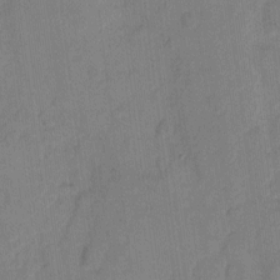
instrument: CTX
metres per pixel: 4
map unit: eHh
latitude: 10.1389
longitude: -65.7639
